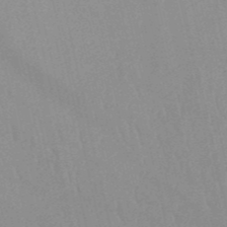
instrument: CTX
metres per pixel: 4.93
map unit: HNb
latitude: -52.4440
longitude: -50.9513
